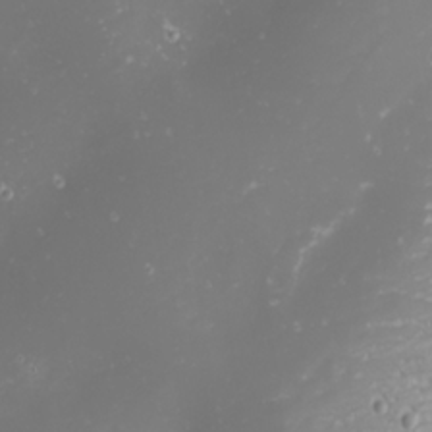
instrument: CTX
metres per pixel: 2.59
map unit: eHh
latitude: -1.4455
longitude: -80.7057
